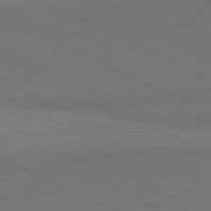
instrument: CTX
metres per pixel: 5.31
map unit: lApd
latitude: 81.6694
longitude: 157.3887
